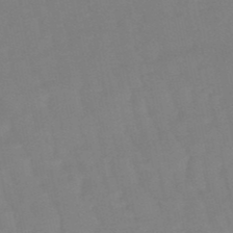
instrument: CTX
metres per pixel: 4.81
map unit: eHb
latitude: -50.1039
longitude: 77.1431
